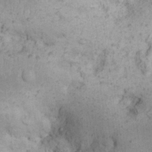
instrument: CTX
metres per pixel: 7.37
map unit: Nhu
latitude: 22.2900
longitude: -71.3104
